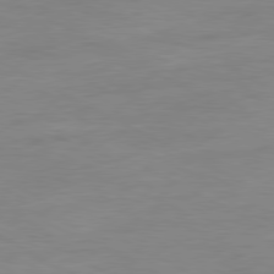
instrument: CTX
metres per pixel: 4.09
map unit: Ap
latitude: -81.2565
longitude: -96.3278
